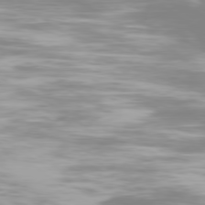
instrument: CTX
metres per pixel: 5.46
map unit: Ap
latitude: -79.2942
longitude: -93.6316
